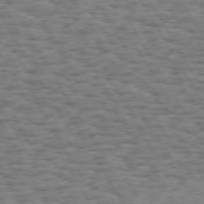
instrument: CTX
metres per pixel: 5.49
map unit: Hpe
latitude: 73.1781
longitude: -129.8205
